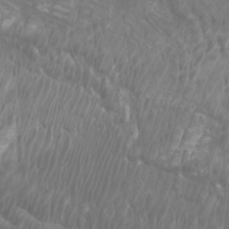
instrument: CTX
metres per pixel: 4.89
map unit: Htu
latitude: -5.9556
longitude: -75.1214
